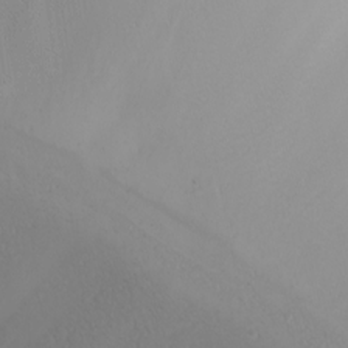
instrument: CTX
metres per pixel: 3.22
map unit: Nhu
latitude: -4.6518
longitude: -80.4412
